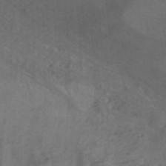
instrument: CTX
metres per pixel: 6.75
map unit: HNhu
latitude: -41.5966
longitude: 106.1228
